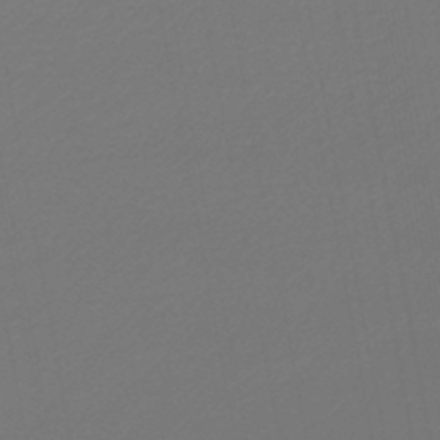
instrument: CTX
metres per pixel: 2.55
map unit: lHb
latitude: -46.8975
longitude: 63.0675
